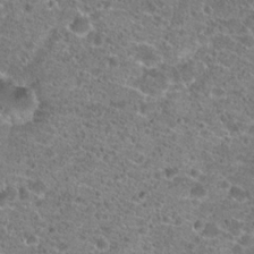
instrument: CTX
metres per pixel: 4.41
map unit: Hto
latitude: 20.7624
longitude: -42.1767
